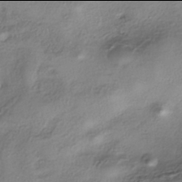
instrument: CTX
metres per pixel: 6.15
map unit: eHh
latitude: -42.0094
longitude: 122.8030
